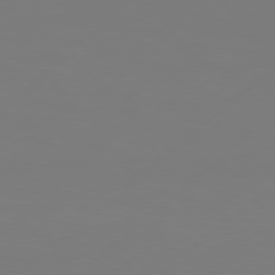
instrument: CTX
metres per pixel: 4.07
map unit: Hpe
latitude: 76.5923
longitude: -130.8947
